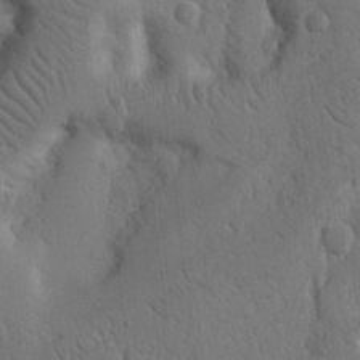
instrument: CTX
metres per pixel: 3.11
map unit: Nhu
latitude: 14.7813
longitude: -79.0270
